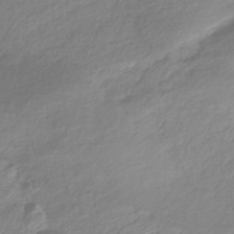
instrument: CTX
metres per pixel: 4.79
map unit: HNhu
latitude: -41.1431
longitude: 94.0472
